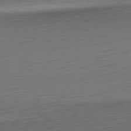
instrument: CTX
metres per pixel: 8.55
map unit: Ap
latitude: -81.5777
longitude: -59.2915
